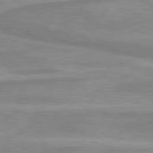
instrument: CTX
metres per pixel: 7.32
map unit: lApd
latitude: 80.2711
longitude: -173.8016
